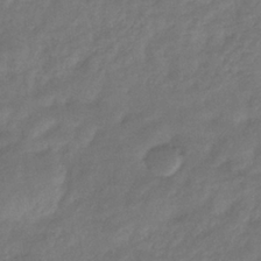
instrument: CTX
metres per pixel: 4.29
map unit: eHb
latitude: -35.5210
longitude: 81.8045
